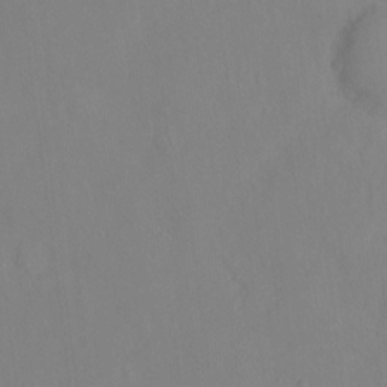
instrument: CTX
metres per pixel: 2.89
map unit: Hto
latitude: -14.1795
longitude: -43.3104
